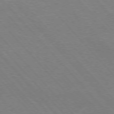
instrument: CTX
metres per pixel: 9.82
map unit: Hpe
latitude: -76.6330
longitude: -12.9514
